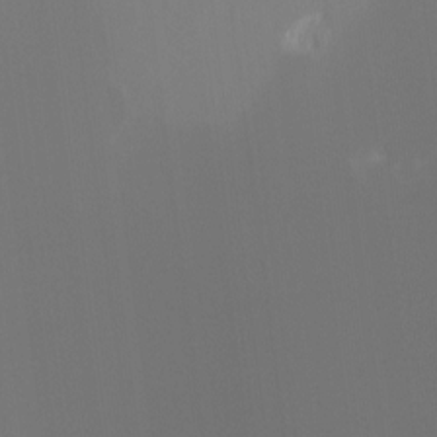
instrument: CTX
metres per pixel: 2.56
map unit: Hto
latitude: -6.6329
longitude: -48.5924
